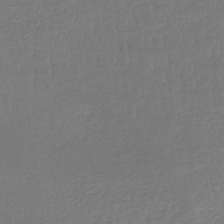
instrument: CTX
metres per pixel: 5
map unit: lHb
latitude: -42.8408
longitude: 60.2173
